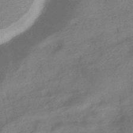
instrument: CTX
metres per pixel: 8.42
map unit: HNhu
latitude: -41.3887
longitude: 93.1998
